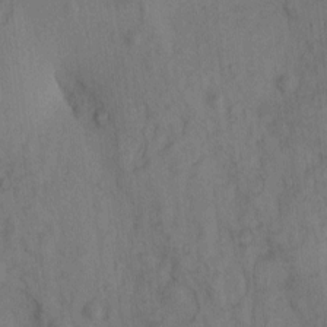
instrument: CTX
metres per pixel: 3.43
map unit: eHh
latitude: -1.0487
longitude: 17.3888
